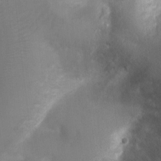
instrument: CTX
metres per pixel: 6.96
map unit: Ht
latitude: -3.5210
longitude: -28.5168
